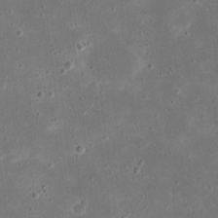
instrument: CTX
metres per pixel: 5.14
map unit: eHh
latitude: 21.0837
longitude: -67.5182
